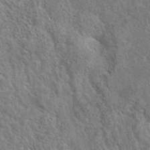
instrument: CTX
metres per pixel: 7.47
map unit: eAb
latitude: 41.3859
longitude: 106.5952
